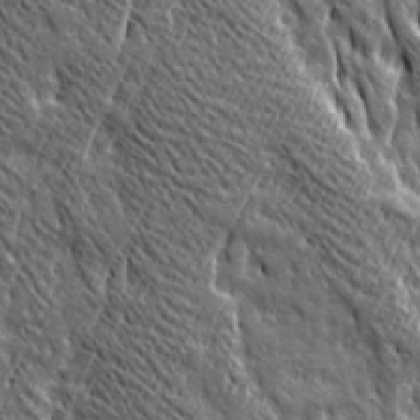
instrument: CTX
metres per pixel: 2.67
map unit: Ave
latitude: 20.4223
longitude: -135.1781
